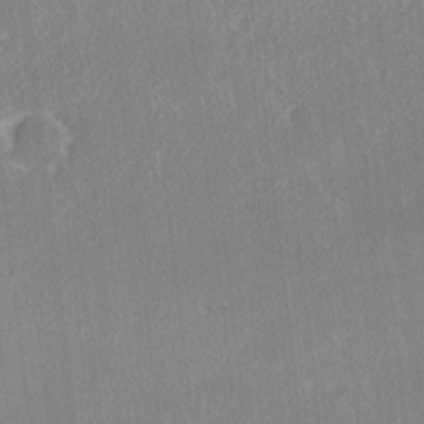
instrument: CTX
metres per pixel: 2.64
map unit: Ave
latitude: 18.1955
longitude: -137.4238
